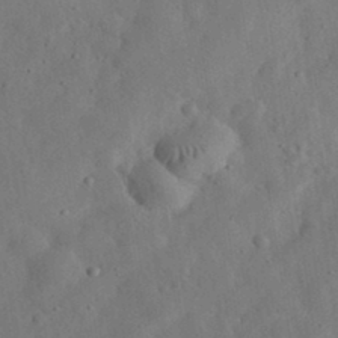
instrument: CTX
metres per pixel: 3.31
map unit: eHh
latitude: 33.0836
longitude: -76.0255
